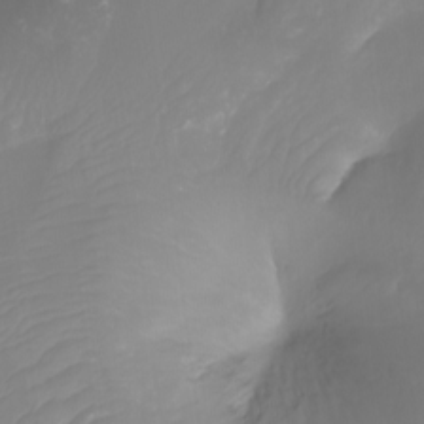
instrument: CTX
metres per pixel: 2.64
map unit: Ht
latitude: -3.2375
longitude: -61.8583
